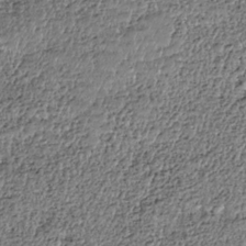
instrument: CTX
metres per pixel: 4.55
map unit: HNhu
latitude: -36.7841
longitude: 33.6911
